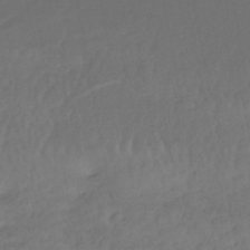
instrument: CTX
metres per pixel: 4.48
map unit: HNhu
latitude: -46.0661
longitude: 92.8975
